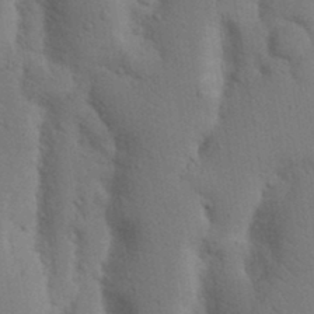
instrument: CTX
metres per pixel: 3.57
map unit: Nhu
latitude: 18.8002
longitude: -76.4412
